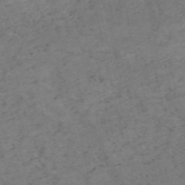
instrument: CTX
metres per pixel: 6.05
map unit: HNb
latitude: -54.8030
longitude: -47.6316
